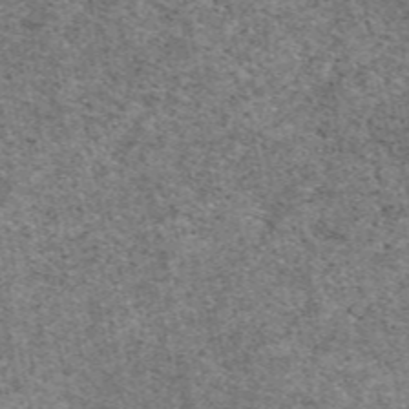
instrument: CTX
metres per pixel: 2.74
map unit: eAb
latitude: 48.3656
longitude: 116.4628
